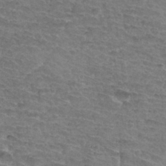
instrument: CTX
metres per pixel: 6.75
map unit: Hto
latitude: 34.2900
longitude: -44.6868
